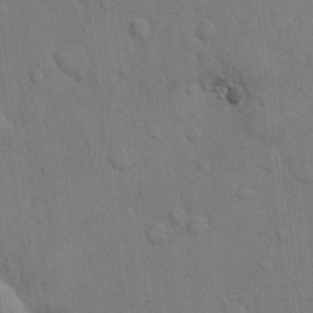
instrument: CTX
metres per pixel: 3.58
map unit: Hto
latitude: 9.6505
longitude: -61.1403
